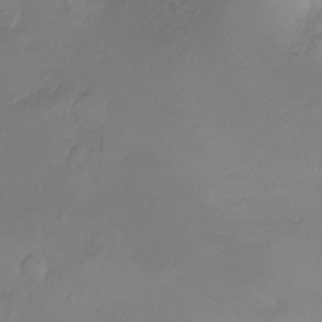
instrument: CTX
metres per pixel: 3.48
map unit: Ht
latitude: -9.6722
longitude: -35.8961
